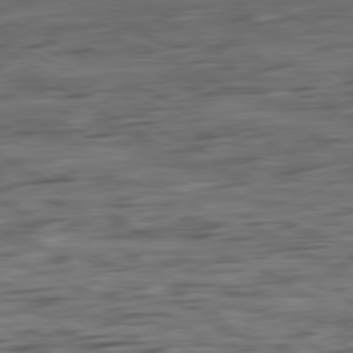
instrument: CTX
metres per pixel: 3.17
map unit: Ap
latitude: -81.1998
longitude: -96.7435
